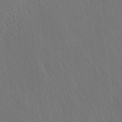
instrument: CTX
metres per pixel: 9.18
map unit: Nhu
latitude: -4.2928
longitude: -151.1214
